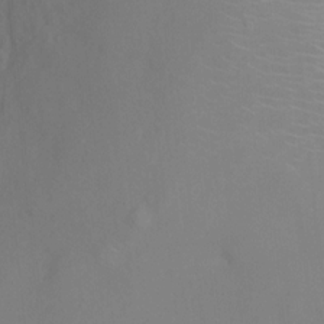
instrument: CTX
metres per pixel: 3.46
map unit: Ht
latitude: -0.3307
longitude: -34.7813
